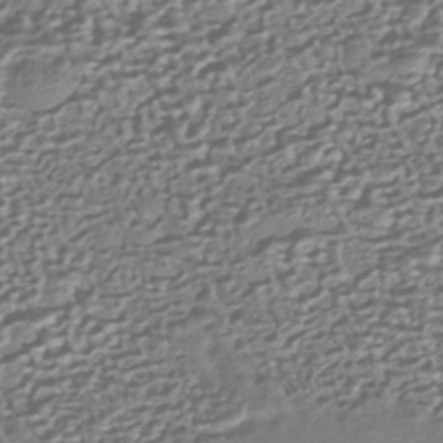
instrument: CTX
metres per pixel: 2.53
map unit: HNhu
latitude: -43.5777
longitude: 98.8030
